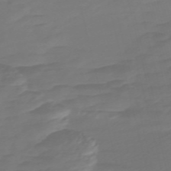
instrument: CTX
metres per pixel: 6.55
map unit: Nve
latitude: -57.9745
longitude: 66.0661
